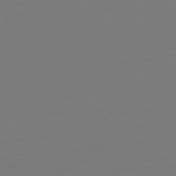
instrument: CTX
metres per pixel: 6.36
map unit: Hpe
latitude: 72.1011
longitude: -125.6505
